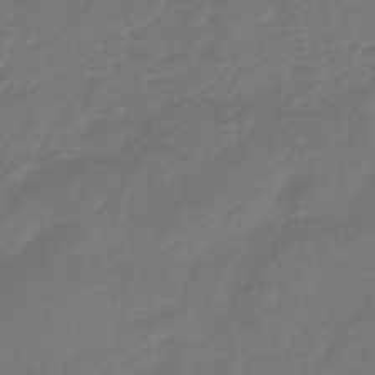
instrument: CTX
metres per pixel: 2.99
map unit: eHb
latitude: -46.1794
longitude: 89.5966
